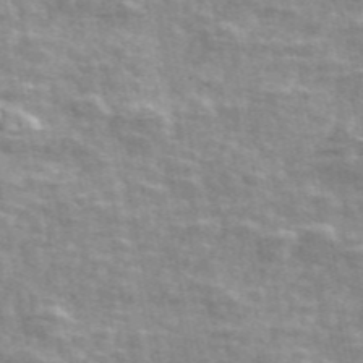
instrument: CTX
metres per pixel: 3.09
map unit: ANa
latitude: 48.0822
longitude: -81.9339
